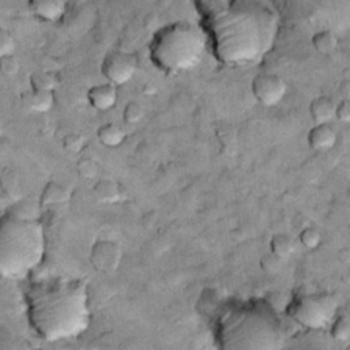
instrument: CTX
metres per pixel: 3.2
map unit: Hto
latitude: 14.2145
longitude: -35.2348
